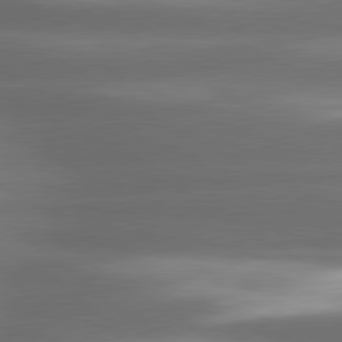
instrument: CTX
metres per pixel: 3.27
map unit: lApd
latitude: 80.6301
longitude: -142.6113
